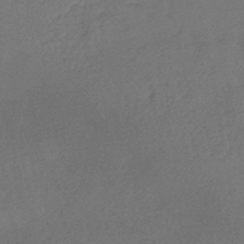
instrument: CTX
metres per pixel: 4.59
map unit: HNhu
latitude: -43.4454
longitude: 98.2550
